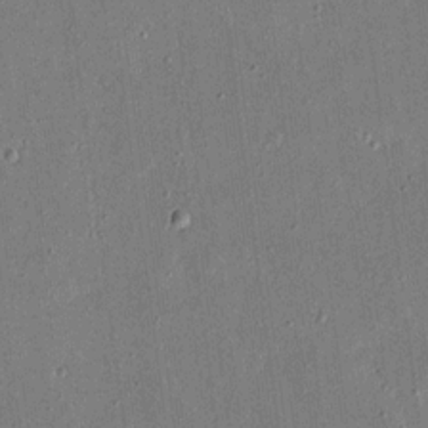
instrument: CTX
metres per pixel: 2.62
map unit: eHh
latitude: 16.0255
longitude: -70.6868
